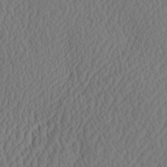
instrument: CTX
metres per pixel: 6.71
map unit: eHh
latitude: -3.0675
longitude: 16.7086
